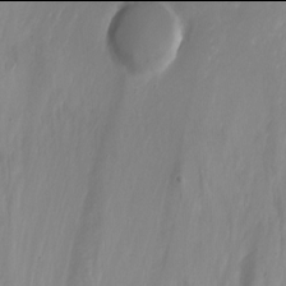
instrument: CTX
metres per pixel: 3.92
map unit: eHh
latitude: -6.0094
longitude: -78.0444
